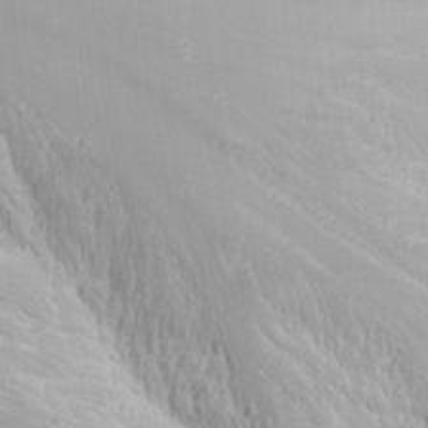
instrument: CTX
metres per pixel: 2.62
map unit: Nhu
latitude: -4.8219
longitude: -87.8016
